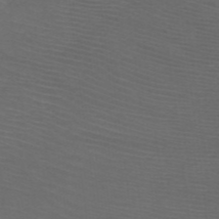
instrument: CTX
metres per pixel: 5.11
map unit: HNb
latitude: -48.9353
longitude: -45.5182
